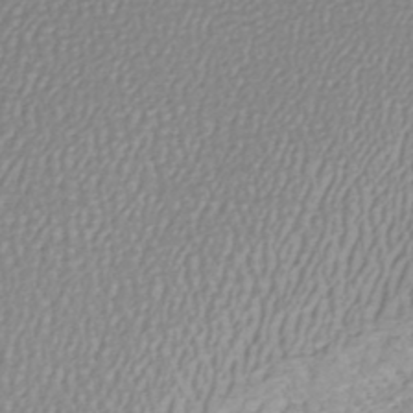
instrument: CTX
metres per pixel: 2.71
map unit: HNhu
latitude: -48.0472
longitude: 100.1794
